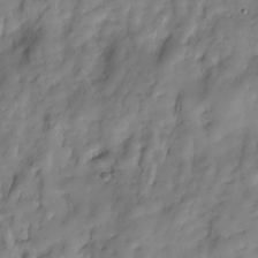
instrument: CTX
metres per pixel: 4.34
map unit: Hve
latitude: -29.6155
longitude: 94.6329
